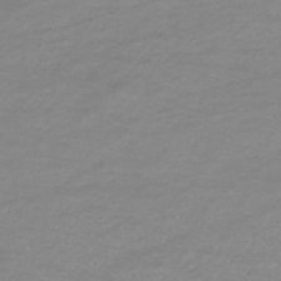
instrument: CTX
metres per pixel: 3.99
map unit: lHb
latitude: -33.7667
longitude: 70.2929
